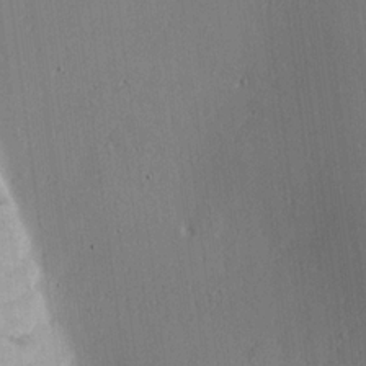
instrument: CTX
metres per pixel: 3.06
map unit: Hve
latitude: 18.2333
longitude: 149.2376
